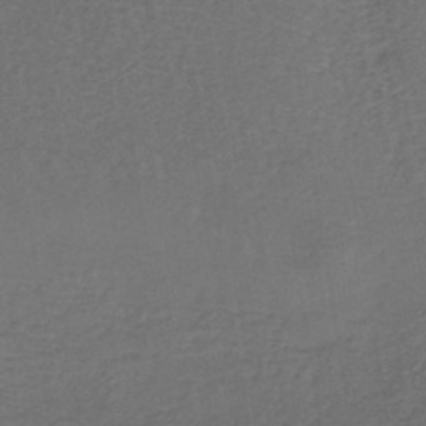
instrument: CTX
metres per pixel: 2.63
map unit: lHb
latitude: -39.8611
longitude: 62.1605
